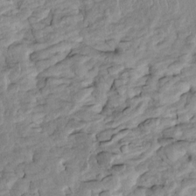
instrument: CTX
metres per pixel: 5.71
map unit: Htu
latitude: -5.3509
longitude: 154.5385
